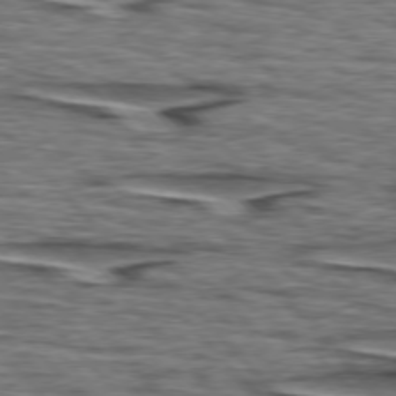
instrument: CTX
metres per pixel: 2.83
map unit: lApd
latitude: 76.4601
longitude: -80.0444
